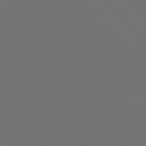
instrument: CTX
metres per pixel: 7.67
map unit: Hpe
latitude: 76.9513
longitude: -167.3292
